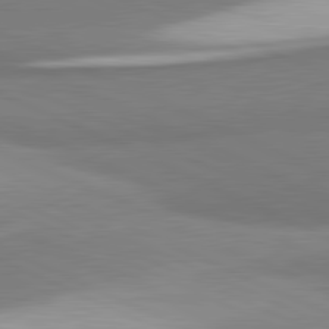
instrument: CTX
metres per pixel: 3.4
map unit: lApd
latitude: 81.5560
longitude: 166.6707
